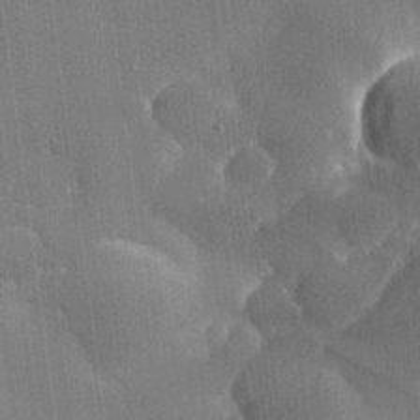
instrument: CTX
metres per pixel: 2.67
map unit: lHvf
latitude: 26.2523
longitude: 141.2376
